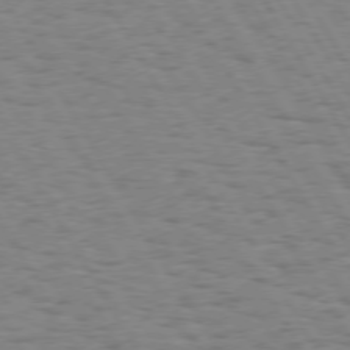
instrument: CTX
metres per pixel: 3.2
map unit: Hpe
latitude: 73.8017
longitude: -135.6505
